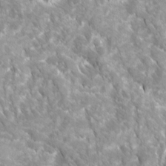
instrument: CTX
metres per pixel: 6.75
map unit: Ave
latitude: 16.5924
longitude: -131.2915
